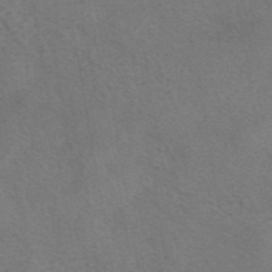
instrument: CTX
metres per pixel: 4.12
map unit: eAb
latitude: 42.4412
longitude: 107.8612
